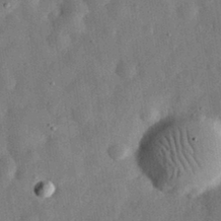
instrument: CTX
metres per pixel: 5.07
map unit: eHh
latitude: 31.7639
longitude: -76.7813
